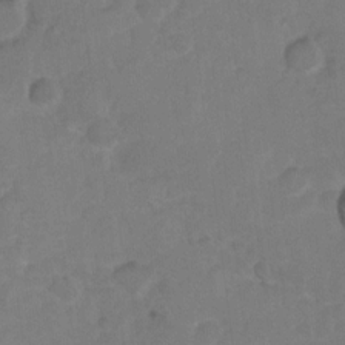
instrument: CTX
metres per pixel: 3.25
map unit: Hto
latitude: 5.3671
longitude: -30.4790
